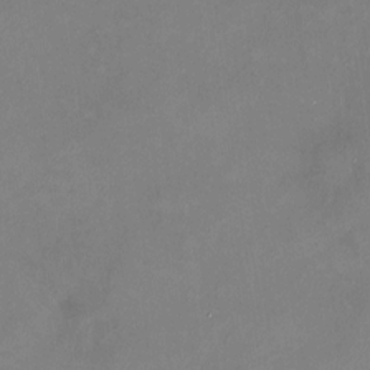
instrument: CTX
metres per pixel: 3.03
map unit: HNhu
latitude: 6.4790
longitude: 4.8975
